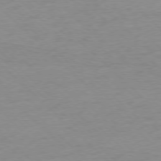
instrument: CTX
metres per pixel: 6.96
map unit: Ap
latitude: -77.9367
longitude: -70.9325
